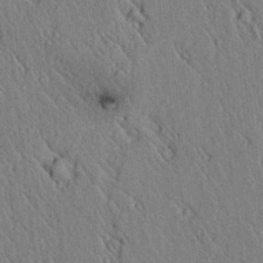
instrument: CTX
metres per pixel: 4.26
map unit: lAvf
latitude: 6.4223
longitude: 159.7855
